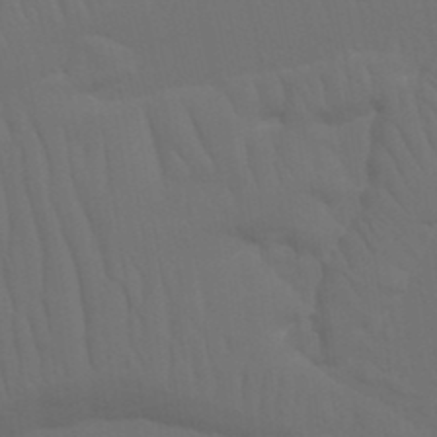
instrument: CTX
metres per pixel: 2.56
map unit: Nhu
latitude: 21.8584
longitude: -73.1215
